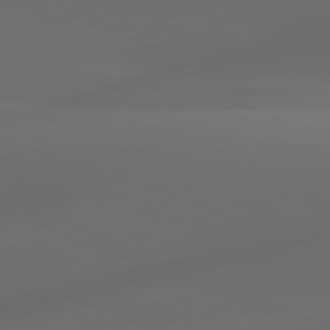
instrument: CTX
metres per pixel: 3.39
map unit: lApd
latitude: 81.1781
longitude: -83.5560
